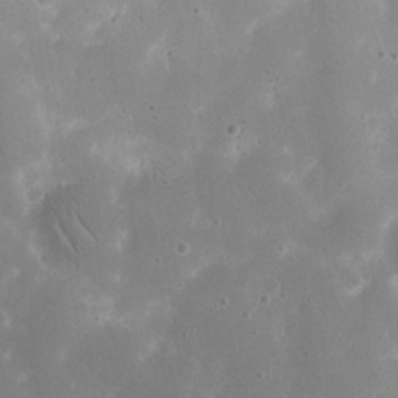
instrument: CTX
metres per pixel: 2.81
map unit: eHh
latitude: 19.1970
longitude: -68.4412
